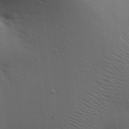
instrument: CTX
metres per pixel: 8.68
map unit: Aa
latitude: 18.5545
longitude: -141.8016
